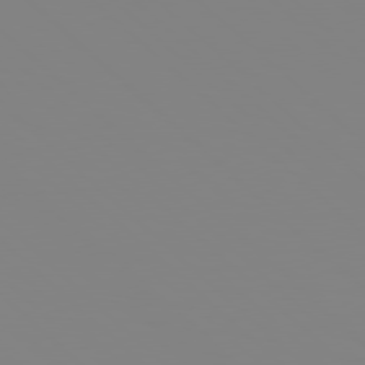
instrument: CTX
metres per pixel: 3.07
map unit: Hpe
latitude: 78.3656
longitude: 178.8408
